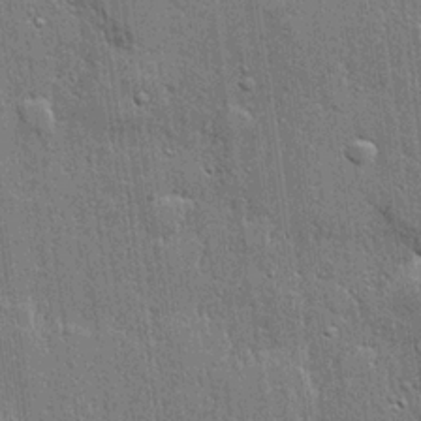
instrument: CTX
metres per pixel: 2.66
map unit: lHvf
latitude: 21.6127
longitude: 143.0864
